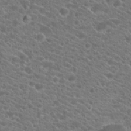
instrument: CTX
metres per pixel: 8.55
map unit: Hto
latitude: 20.7247
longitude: -38.7813
